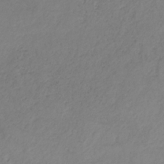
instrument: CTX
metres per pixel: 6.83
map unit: HNb
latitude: -31.8422
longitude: 58.2361
